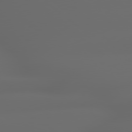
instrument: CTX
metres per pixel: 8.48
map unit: lApd
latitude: 79.1781
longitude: -163.2348
